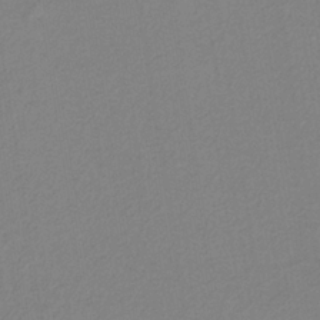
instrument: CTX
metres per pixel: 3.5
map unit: HNb
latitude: -35.3510
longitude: 57.0297
